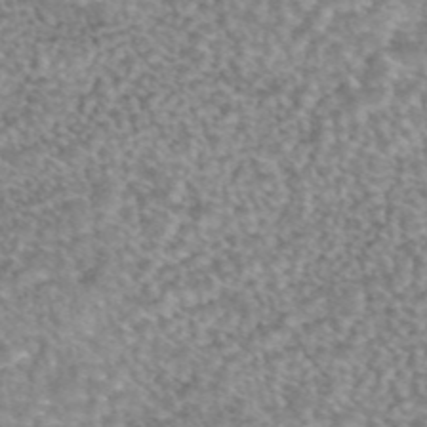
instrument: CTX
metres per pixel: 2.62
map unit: eAb
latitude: 44.9891
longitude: 104.6518
